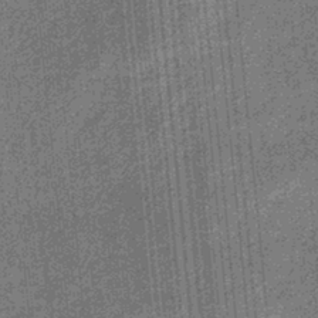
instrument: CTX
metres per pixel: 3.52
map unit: eHb
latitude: -31.9178
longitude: 73.6911
